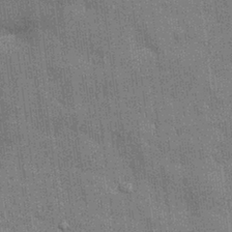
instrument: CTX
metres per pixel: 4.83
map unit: Nhu
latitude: 28.2522
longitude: -67.8772
